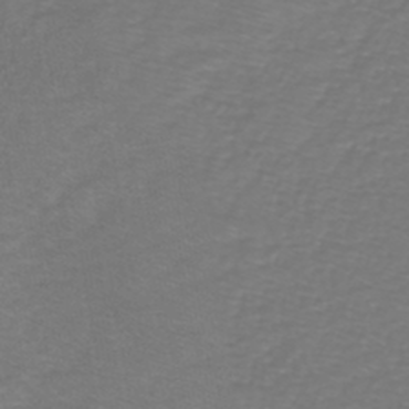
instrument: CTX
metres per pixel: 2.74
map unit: eHh
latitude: -42.8974
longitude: -33.3671
